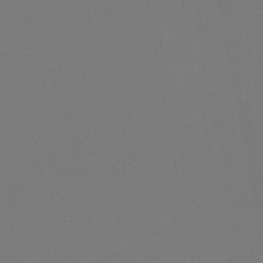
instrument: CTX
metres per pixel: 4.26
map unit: lHb
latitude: -47.0675
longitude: 69.1809
